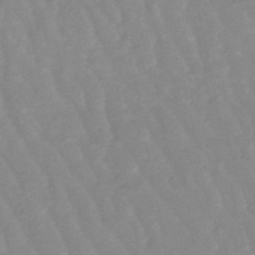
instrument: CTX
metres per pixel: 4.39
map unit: lHb
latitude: -48.0472
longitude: 77.2565
